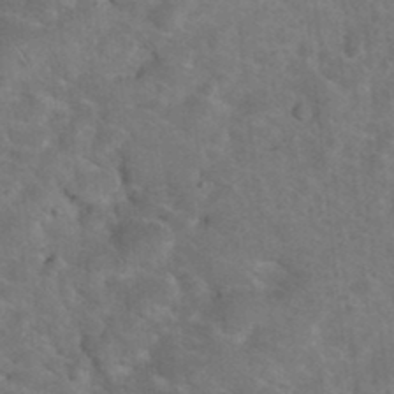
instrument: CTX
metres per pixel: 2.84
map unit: eHh
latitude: 36.8569
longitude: -65.1025
